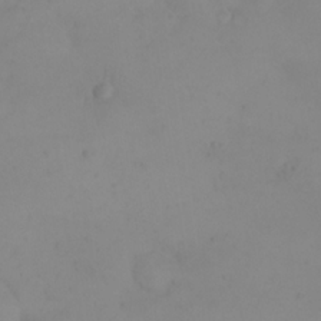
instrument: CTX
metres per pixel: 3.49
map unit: eHh
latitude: 24.1766
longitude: -64.4223
